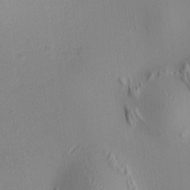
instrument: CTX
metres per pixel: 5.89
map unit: HNhu
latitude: 8.5168
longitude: 14.3496
